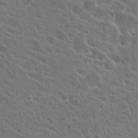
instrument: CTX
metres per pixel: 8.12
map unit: Hto
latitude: 23.9339
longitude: -39.3482
